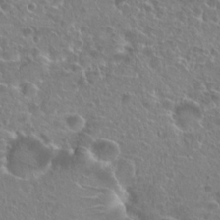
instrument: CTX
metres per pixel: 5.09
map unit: Hto
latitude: 20.4979
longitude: -40.6490
